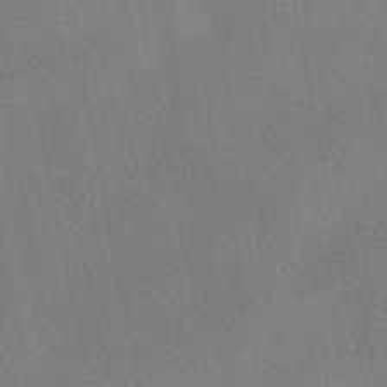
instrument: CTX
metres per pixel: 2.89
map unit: eAb
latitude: 49.1403
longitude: 121.1431
